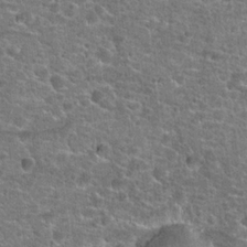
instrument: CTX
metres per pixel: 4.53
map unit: Hto
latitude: 20.9136
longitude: -43.9150
